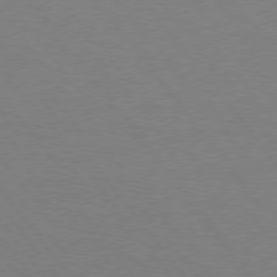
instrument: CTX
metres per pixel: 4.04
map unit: Hpe
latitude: 75.4238
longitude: -144.2333
